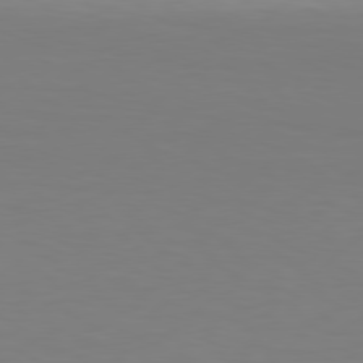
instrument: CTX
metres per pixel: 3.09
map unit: Hpe
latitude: 78.3279
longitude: -121.7261
